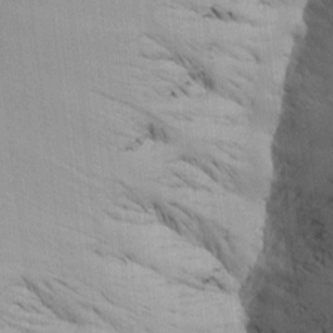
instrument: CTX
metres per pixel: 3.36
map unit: Htu
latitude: -5.8989
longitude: 156.9164
